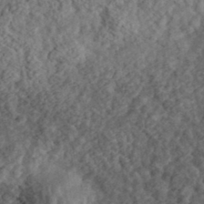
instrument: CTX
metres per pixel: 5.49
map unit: eHh
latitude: 36.3656
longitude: -79.5938
